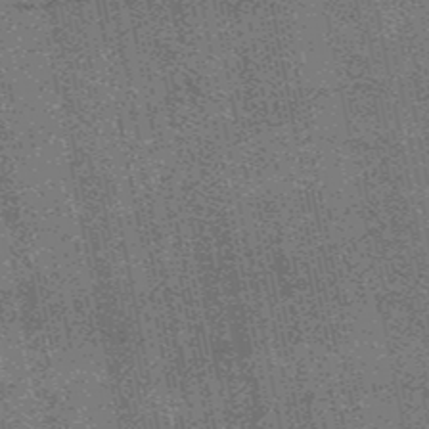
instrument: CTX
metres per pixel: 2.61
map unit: HNb
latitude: -52.4251
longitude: -42.5924
